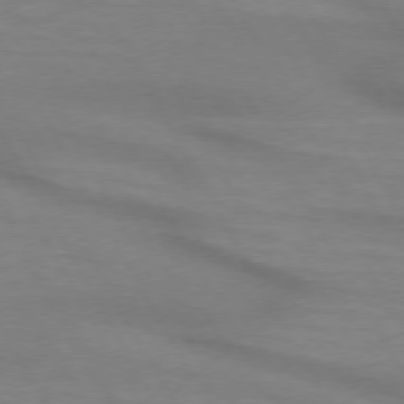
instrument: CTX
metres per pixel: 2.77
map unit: lApd
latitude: 74.0633
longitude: -65.4048
